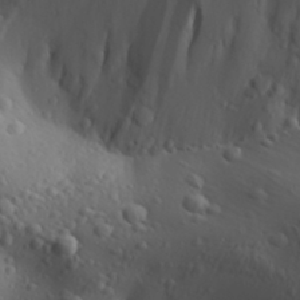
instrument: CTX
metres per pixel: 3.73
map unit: Aa
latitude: 31.0837
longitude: -143.1025
